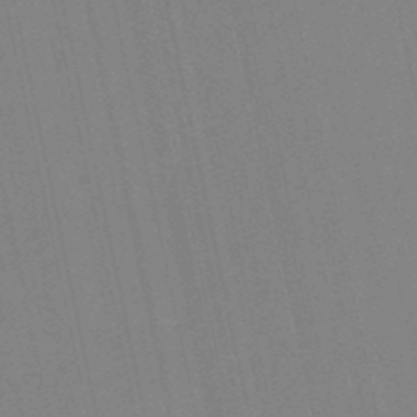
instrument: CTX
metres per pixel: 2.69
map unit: eHb
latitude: -50.3495
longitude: 76.7841
